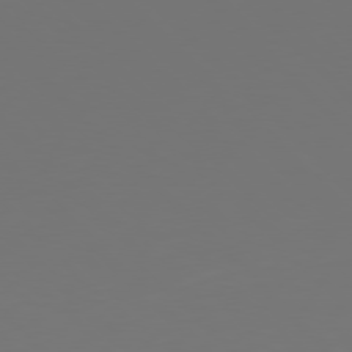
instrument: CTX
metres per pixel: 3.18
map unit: Hpe
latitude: 77.7638
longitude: -167.1214
